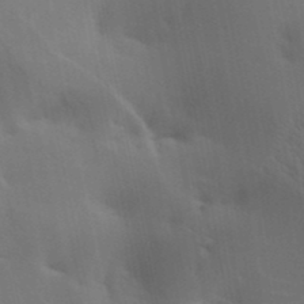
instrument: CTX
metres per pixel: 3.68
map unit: lAa
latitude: 19.8961
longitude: -138.8947
